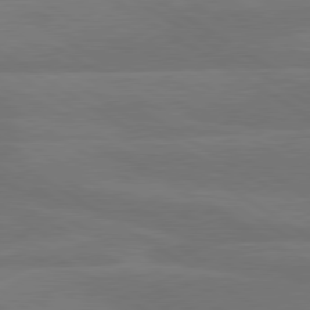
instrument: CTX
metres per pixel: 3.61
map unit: lApd
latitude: 79.9528
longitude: -125.8583
